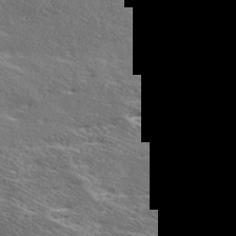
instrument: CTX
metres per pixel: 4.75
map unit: Ave
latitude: 17.1781
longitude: -137.7261
